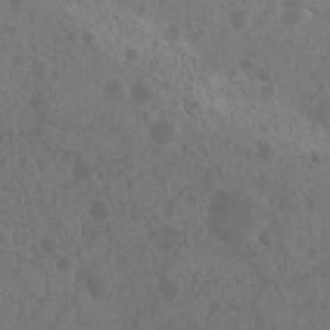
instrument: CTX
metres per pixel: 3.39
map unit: Nhu
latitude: 6.7246
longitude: -19.4804
